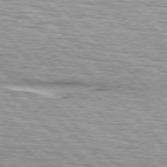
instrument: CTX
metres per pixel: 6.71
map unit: lApd
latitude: 76.5545
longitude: -79.3671
